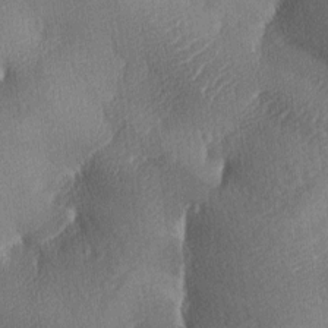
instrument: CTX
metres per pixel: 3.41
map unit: lAa
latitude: -8.1417
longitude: -127.8206
